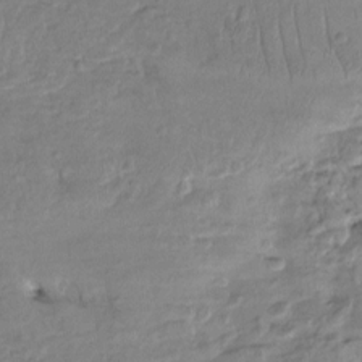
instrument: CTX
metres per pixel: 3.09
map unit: Htu
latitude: -5.1998
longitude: 153.9745
